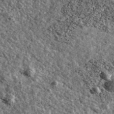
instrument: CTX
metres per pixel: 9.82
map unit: Ave
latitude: 40.1011
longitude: -107.9150
